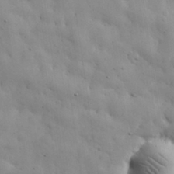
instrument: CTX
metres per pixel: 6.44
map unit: eHh
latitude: 31.1781
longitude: -73.4238
